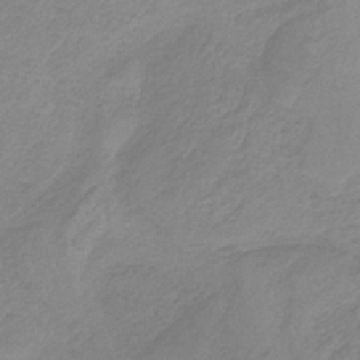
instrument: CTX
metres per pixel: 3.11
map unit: HNb
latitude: -33.4833
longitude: 64.0283
